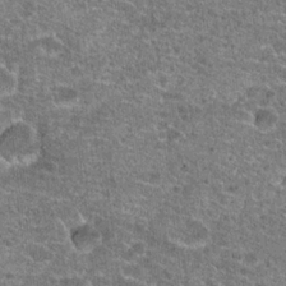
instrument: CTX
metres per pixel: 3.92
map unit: Hto
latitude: 20.8569
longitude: -42.4790
